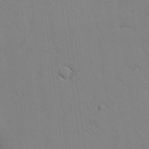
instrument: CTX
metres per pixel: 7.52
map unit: Aa
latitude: 26.4412
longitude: -129.9528
